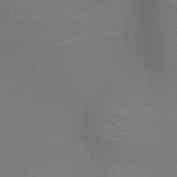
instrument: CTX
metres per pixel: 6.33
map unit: Ht
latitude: -5.3509
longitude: -25.5560
